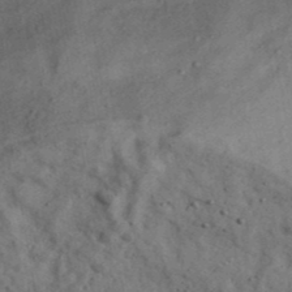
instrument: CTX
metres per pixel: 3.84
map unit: Ave
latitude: 40.7435
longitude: -110.4034
